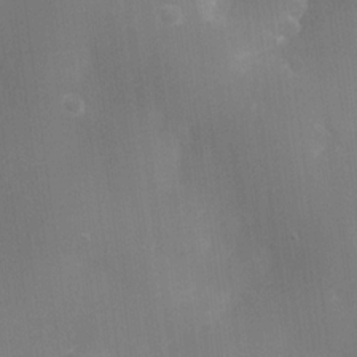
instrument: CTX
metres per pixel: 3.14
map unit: eHh
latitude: -22.4818
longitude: 15.3321
